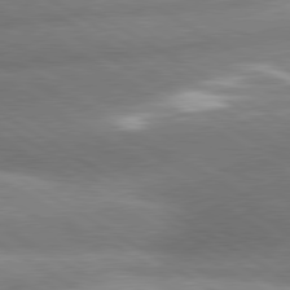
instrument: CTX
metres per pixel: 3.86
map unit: lApd
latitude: 80.3845
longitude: -162.4034
